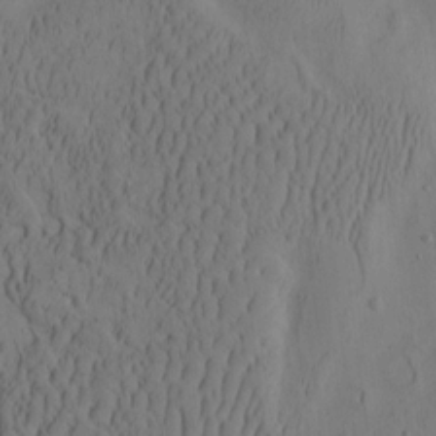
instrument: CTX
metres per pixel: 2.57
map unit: eHh
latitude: -2.4628
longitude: 16.7464
